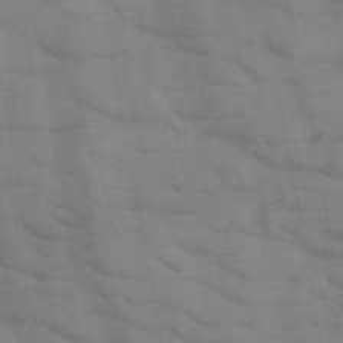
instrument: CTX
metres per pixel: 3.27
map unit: HNb
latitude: -46.3306
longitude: -47.5938
